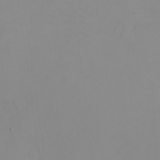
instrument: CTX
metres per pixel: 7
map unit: eHh
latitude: -5.3509
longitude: -80.4790
